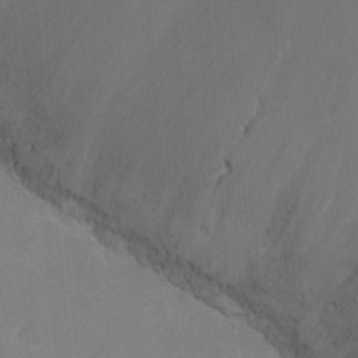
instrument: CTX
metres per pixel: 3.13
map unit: Nhu
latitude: -8.8975
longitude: -44.1389
